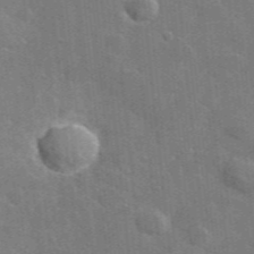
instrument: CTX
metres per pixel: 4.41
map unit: lHvf
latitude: 36.4412
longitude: -90.8758
